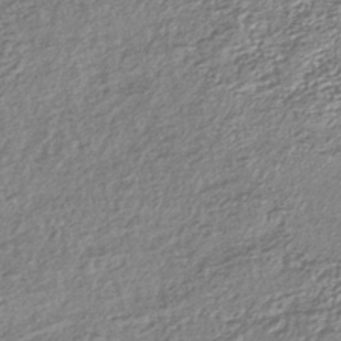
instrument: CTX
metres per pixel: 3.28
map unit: lHb
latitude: -38.3306
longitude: 68.2550
